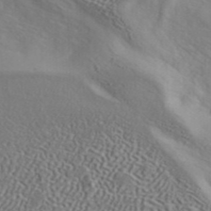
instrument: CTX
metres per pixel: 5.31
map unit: ANa
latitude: 43.2537
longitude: 48.8786
